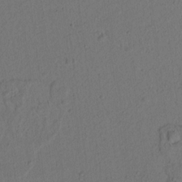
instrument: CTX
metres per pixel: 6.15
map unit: lAvf
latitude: 8.5924
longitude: 166.5574
